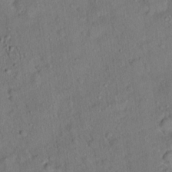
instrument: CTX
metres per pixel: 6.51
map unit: Ht
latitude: 14.4979
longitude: -39.9906
